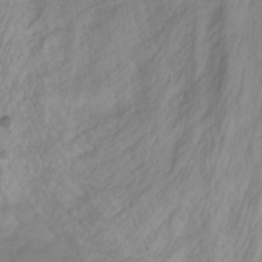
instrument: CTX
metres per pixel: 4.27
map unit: Aa
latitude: -3.5210
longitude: -71.6127
